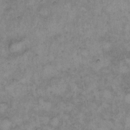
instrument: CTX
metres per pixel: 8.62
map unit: Hto
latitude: 8.8947
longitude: -60.1011
